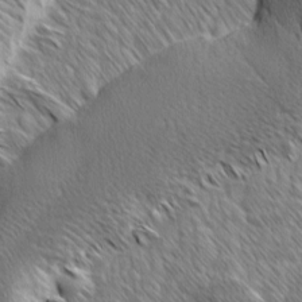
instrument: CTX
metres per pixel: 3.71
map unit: lAvf
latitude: -2.2550
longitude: -114.5923
